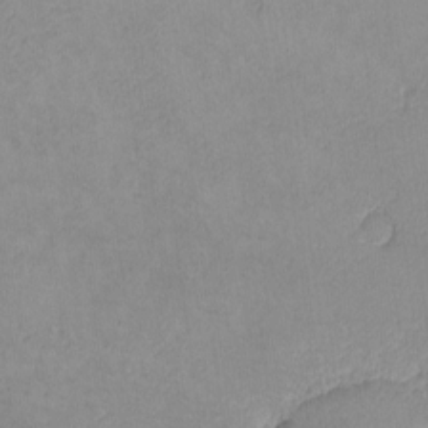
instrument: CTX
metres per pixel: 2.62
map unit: lHvf
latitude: -13.5777
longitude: -102.4412
